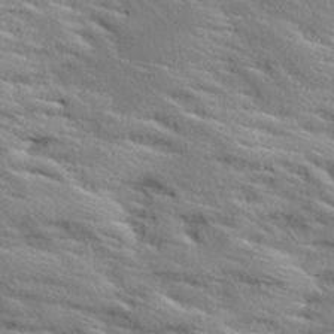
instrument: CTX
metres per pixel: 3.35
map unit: Ave
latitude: 18.8569
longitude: -136.1200
